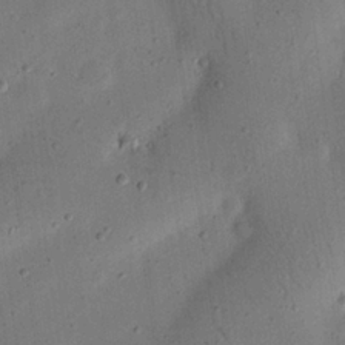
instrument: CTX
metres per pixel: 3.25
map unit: eHh
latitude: 24.6679
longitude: -69.2915
